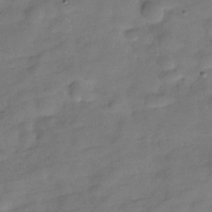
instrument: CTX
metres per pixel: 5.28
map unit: Hve
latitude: -29.7289
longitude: 92.8408
